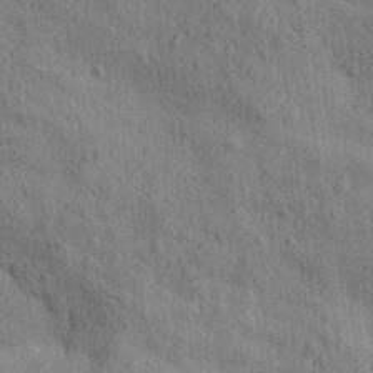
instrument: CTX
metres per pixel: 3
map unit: Htu
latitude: 0.5923
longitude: -175.9528
